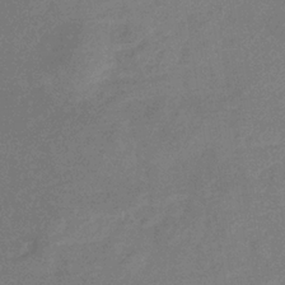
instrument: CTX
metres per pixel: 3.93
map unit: eHb
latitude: -34.0661
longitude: 74.8597
